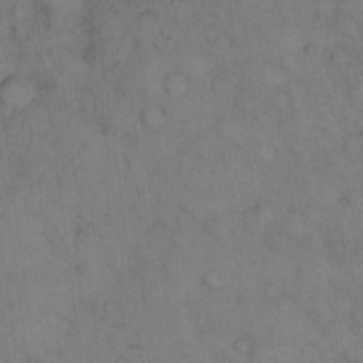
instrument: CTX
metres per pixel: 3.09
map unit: eHh
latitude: 14.5168
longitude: -63.0459
